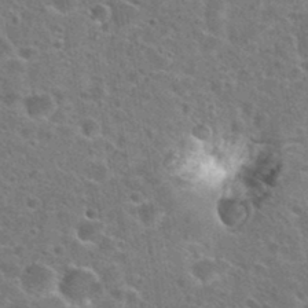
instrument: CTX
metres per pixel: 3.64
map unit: Hto
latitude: 24.1011
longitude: -47.2537
